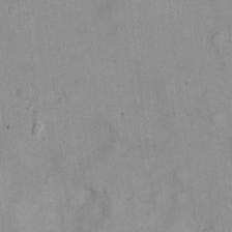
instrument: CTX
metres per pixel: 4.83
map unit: Nhu
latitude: 1.8205
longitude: -16.1955
